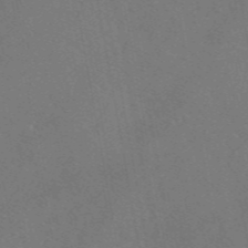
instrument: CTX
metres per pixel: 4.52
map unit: eAb
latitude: 47.6316
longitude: 108.7841
